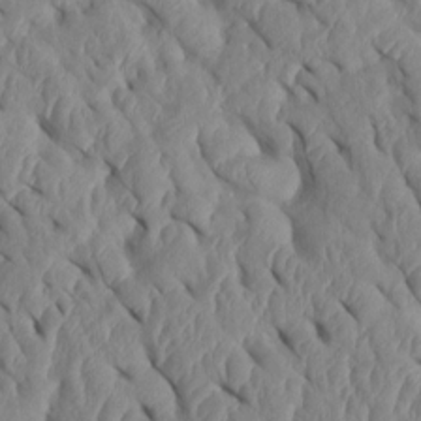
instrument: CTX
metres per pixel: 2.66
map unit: Htu
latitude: 2.0444
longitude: 147.9367
